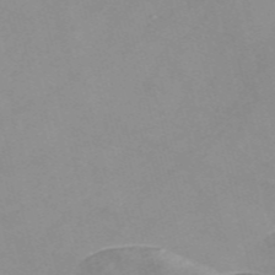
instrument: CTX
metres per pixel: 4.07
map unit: Nve
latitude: -57.1431
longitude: 59.4454
